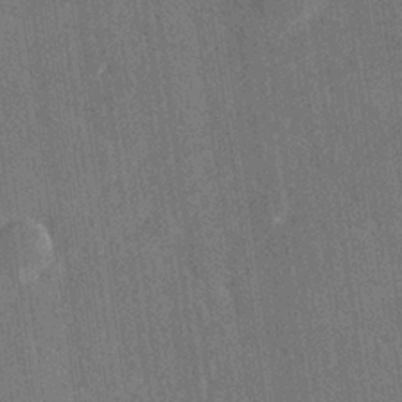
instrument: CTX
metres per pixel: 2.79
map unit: Hve
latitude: 27.2915
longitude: 144.1795
